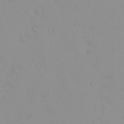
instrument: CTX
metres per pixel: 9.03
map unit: eHh
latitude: -1.2187
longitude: 19.7667
